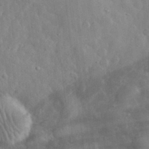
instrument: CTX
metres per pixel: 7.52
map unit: eHh
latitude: 31.5749
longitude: -72.0822
